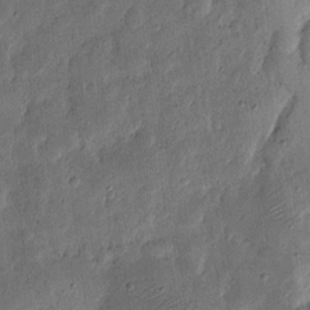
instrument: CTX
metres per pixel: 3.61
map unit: eHh
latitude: 5.6127
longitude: -71.1214
